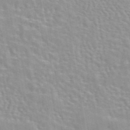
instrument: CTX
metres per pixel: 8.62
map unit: eAb
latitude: 44.1011
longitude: 107.6155
